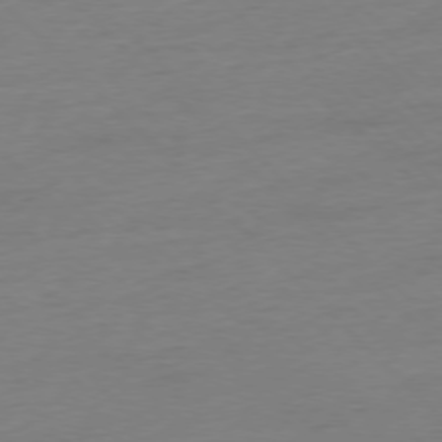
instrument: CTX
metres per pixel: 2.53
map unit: Hpe
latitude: -77.3321
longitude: -13.8772
